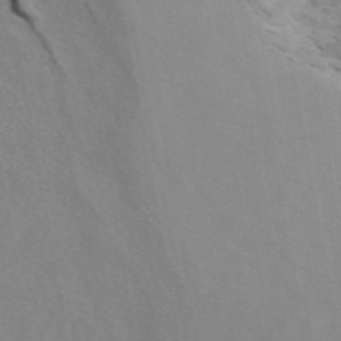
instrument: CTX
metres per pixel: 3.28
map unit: ANa
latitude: 45.2537
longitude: 28.6330
